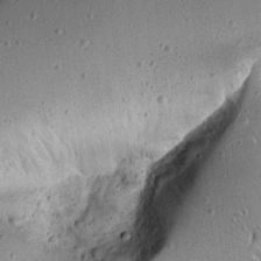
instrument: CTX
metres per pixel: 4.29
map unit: Ave
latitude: 13.3860
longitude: -138.4412
